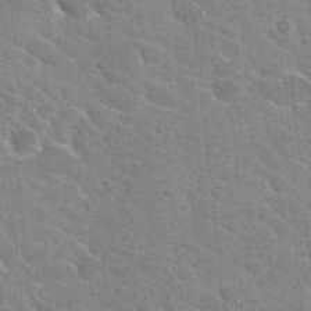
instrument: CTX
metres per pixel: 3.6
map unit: Hto
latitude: 25.8016
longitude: -36.6869
